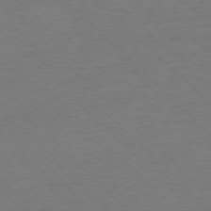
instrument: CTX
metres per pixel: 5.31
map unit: Ap
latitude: -76.6141
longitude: -93.9906
